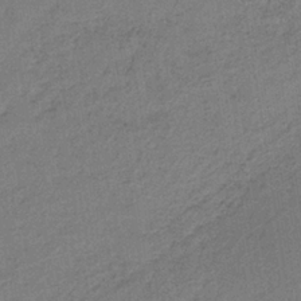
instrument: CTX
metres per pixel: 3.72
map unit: lHb
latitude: -35.2187
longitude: 62.7463
